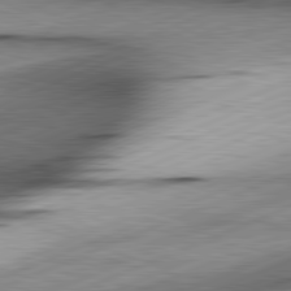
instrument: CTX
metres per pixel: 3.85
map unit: lApd
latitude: 81.6883
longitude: -165.9150
